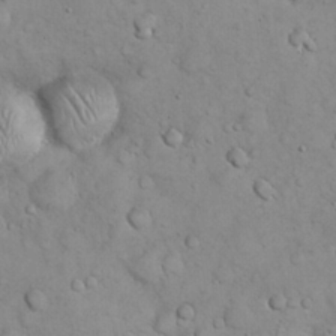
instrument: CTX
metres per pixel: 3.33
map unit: eHh
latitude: 22.3845
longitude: -58.9325
